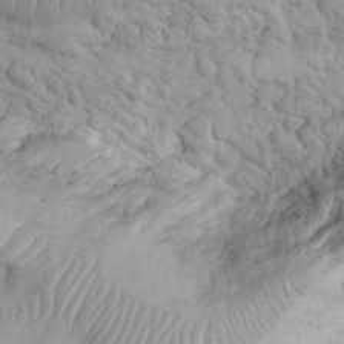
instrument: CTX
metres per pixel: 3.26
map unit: eHh
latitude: 32.2900
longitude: -64.8758
